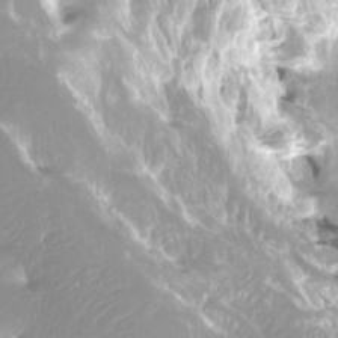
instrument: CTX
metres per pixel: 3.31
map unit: Htu
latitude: -12.9731
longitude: -49.7072
